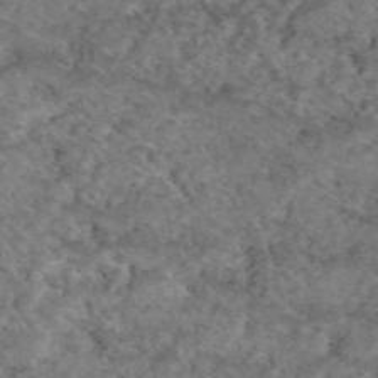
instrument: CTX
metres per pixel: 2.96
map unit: eAb
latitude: 47.9339
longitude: 113.6533
